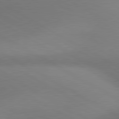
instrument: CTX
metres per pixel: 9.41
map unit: lApd
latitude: 80.6679
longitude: 130.1606
